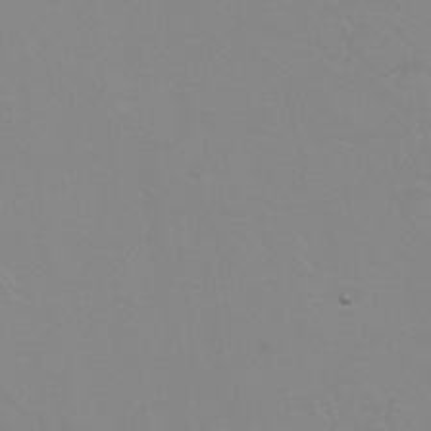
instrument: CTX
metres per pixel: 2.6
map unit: Hto
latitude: 7.1970
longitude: -31.0648
